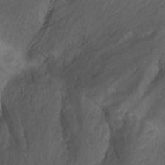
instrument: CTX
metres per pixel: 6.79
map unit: Ht
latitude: -11.1431
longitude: -34.3278
